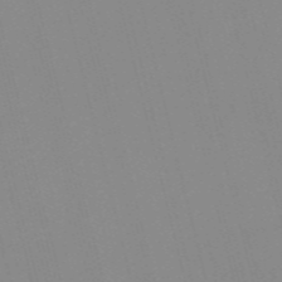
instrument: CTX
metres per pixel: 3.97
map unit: Nve
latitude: -57.5210
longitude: 61.7478
